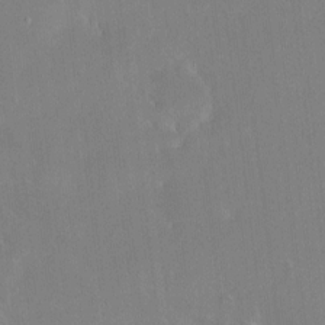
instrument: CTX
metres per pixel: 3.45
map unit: HNhu
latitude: 6.6868
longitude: 2.9919
